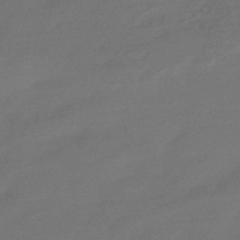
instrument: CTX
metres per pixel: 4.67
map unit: HNhu
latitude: -43.7666
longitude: 92.6141
